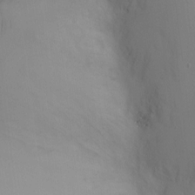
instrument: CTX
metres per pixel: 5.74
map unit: Ht
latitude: -7.5777
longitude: -23.8583
